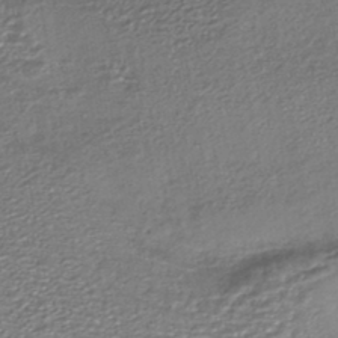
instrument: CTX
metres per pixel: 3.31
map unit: HNhu
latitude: -45.1053
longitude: 95.9178
